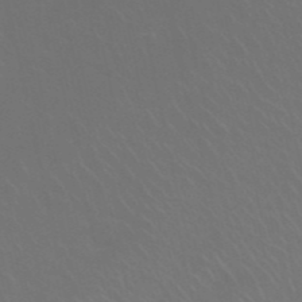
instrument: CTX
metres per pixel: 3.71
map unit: Nhu
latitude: 27.6127
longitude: -61.8016
